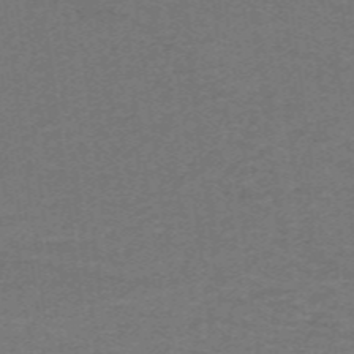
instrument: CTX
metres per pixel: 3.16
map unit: lHb
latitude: -42.5762
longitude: 54.5385
